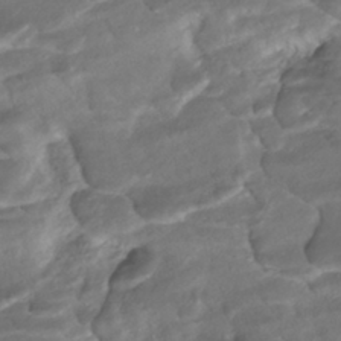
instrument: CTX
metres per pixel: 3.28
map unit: ANa
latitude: -42.0661
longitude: 109.1053
